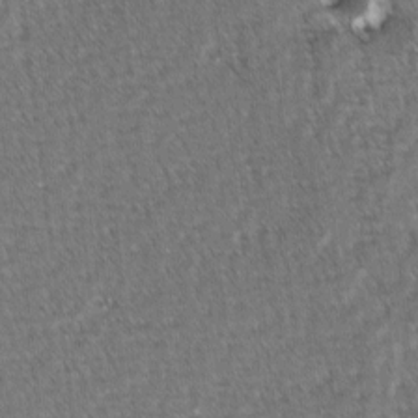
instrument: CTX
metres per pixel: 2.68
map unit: lAvf
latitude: -2.6707
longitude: -113.4237
